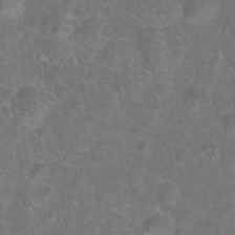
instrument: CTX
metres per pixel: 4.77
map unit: Hto
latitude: 18.9136
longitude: -43.6316
